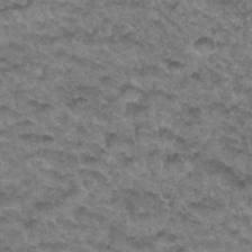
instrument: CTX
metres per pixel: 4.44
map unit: Hto
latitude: 33.6505
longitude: -48.5357
